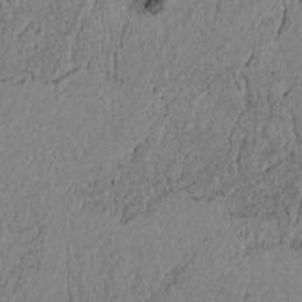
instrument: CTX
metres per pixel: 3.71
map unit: lAvf
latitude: 6.5546
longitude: 163.7855
